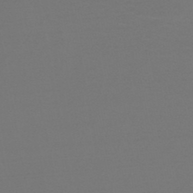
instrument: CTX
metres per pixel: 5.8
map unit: HNb
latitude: -47.6910
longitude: -43.2537
